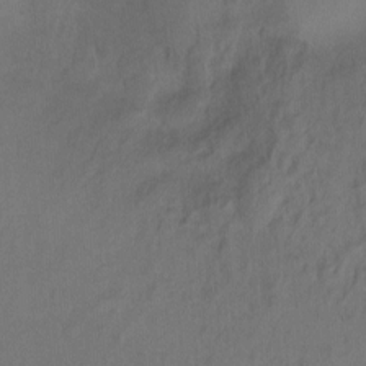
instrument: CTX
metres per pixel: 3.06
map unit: Hto
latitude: -11.5399
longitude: -38.6868
